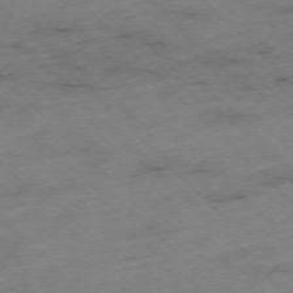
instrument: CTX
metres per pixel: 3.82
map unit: Hpe
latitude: -77.2376
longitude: -16.5357
